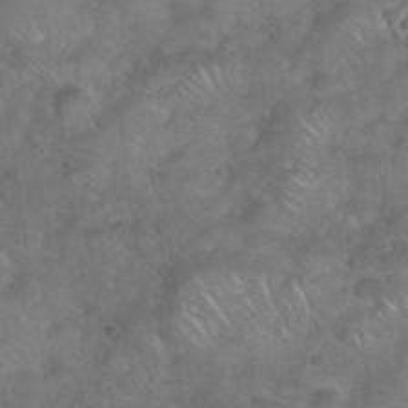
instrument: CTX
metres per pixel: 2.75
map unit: eHh
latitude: 39.3671
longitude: -58.6491
